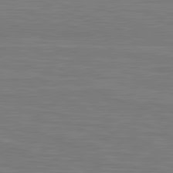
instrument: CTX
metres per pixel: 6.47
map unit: lApd
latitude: 81.4804
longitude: -170.4412
